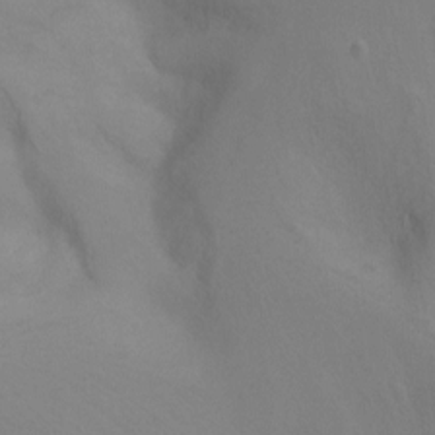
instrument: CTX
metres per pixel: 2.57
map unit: Ht
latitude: -9.7478
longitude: -31.8206
